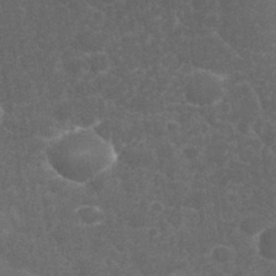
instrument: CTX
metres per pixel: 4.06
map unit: eHh
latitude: 36.5357
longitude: -61.7449
